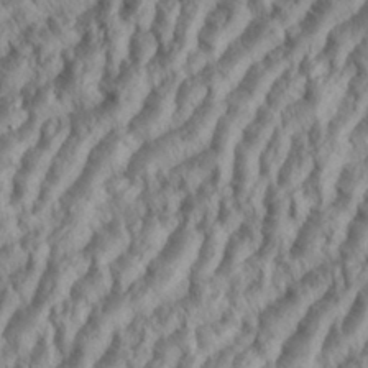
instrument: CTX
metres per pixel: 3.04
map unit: eHh
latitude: 35.4237
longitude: -138.2145
